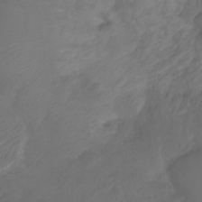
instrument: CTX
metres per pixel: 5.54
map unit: Ht
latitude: -9.9367
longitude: -35.5371
